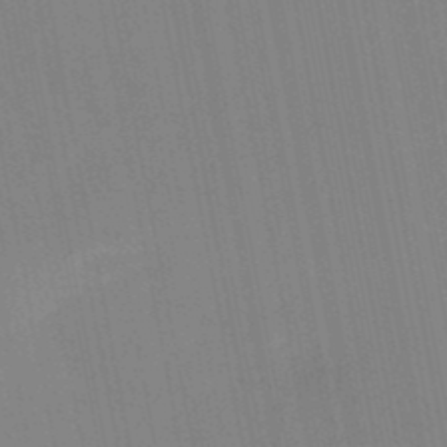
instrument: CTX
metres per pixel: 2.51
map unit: lHb
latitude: -48.7275
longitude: 67.0486
